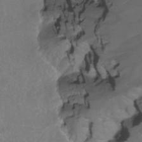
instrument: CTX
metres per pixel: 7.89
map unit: Nhu
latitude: -12.2362
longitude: -74.7246
